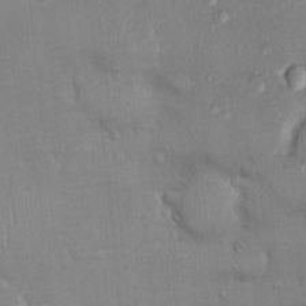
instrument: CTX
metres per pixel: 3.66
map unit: Ht
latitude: -2.9163
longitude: -14.6680
